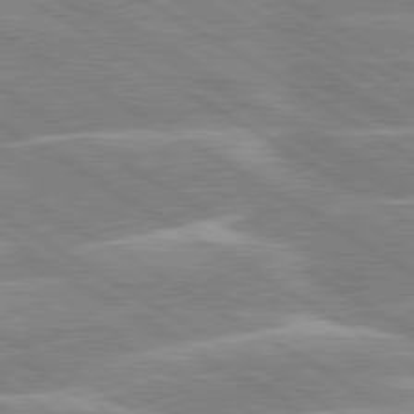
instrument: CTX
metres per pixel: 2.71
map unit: lApd
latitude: 80.1011
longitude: -131.1593
